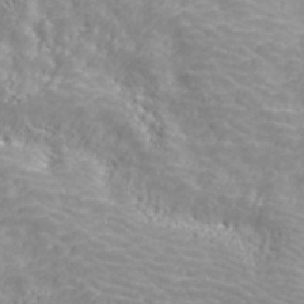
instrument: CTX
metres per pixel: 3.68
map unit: ANa
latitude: 40.3845
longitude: 24.7652
